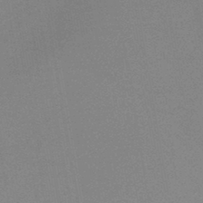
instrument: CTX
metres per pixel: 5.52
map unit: HNb
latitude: -44.7463
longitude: -40.4601
